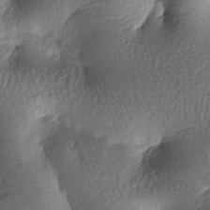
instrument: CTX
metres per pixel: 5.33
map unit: lAa
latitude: -7.6911
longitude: -127.4804
